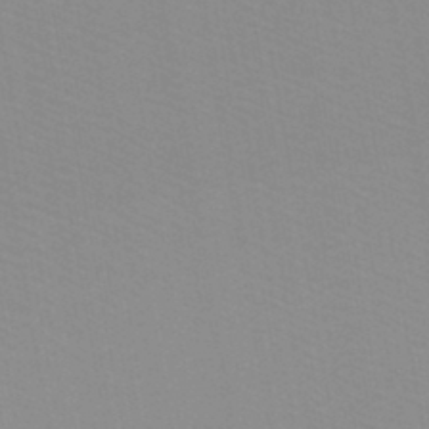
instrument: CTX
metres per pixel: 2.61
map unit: lHb
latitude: -44.1228
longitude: 53.2942
